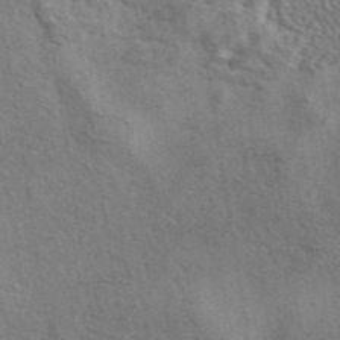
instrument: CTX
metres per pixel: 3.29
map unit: eAb
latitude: 42.9514
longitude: 110.6707
